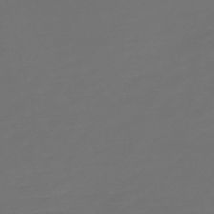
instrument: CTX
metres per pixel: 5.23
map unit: Nve
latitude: -58.6896
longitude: 56.6896
